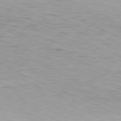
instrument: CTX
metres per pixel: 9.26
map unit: Hpe
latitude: -81.8612
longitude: 14.8597
